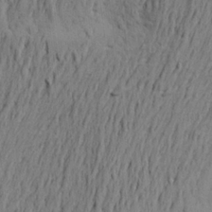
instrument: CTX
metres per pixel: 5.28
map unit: Aa
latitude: 20.9325
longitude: -149.1781
